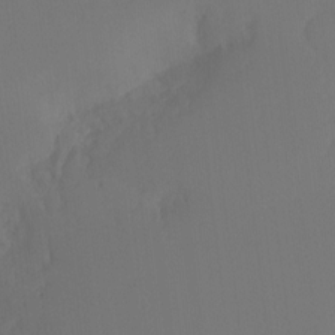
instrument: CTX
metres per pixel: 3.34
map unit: Ht
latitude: -7.7288
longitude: -31.0459
